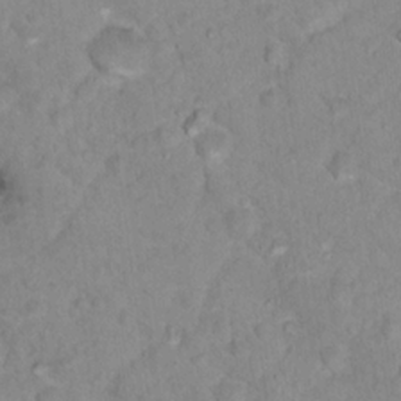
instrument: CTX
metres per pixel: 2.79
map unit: Nhu
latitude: 16.8002
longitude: -31.9528
